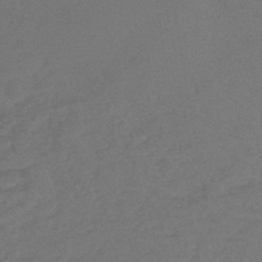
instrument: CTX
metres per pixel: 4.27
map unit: lHb
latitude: -43.7666
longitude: 73.7855
